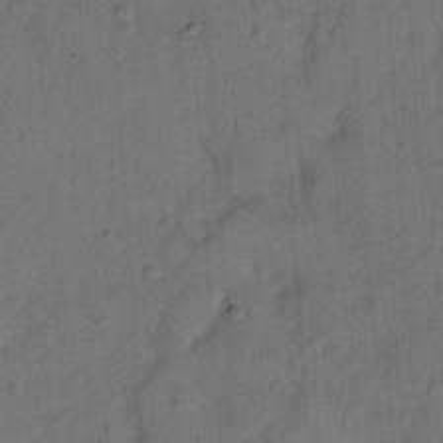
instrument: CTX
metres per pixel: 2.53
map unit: Hto
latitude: 8.3845
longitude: -61.4993
